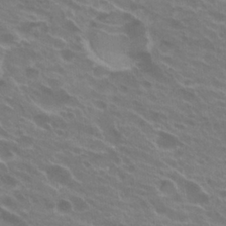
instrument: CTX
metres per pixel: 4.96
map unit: Hto
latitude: 24.3278
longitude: -38.4601
